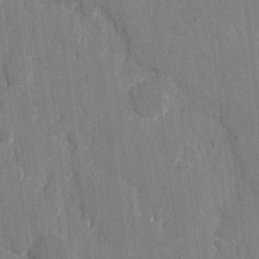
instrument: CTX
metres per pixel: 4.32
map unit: eHh
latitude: 8.1011
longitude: -68.0444
